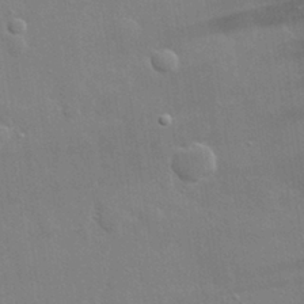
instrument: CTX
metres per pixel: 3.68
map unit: lHvf
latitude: 31.8206
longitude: -89.6127
